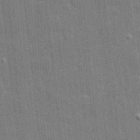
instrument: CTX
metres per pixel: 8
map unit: eHh
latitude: 6.4790
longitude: -74.4601
